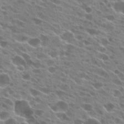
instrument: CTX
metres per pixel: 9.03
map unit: Hto
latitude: 24.1011
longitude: -41.4993
